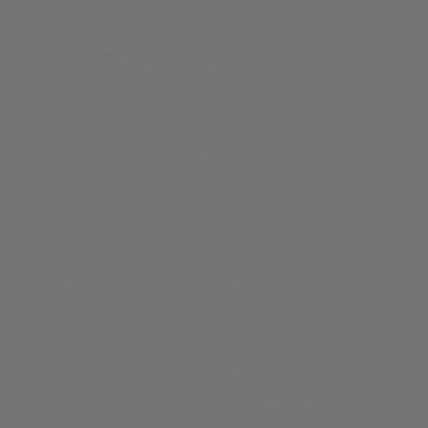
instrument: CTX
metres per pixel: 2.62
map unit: Hpe
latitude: 76.2522
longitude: -141.2348
